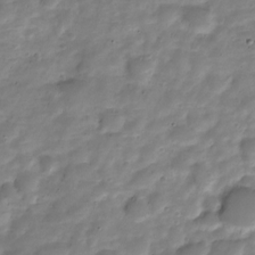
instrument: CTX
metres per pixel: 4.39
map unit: Nve
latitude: -22.8219
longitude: 104.7085
